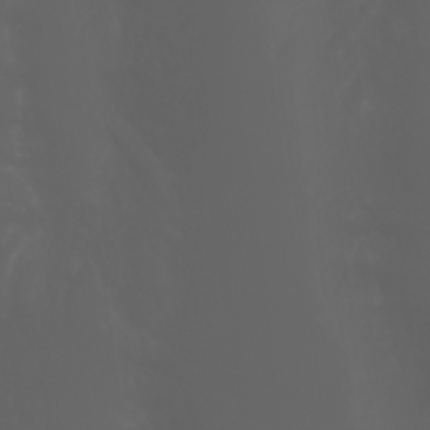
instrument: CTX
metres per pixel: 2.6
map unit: Htu
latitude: -1.4455
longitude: -74.9892
